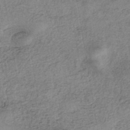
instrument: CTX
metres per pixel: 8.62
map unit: eHh
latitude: -42.6707
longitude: 120.1228
